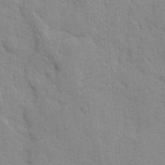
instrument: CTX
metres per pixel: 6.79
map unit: Ave
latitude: 9.9717
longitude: -104.2712
